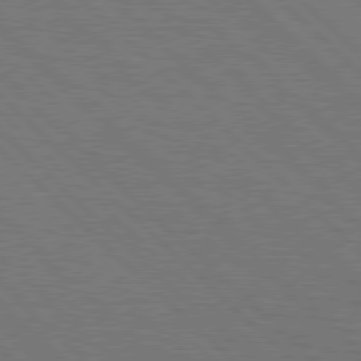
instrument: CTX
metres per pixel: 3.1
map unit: Hpe
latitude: 77.6505
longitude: -127.2726
